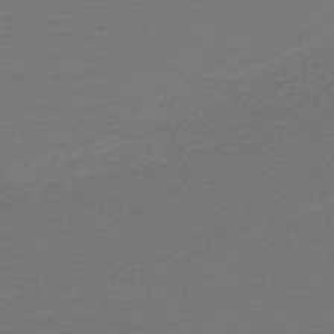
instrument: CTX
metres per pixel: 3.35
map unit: lHb
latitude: -43.4832
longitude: 52.8974
